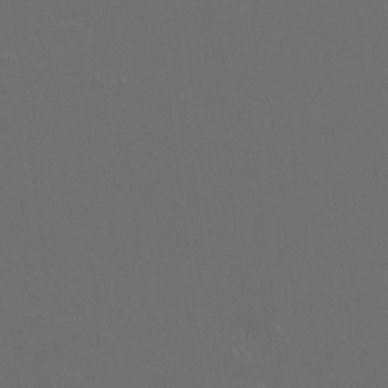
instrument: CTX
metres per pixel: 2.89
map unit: HNhu
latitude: 0.3278
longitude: -2.3656
